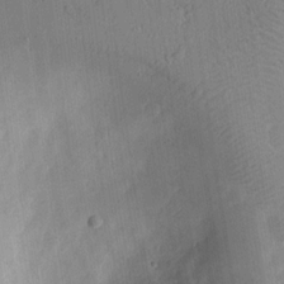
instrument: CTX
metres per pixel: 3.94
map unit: lAvf
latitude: 8.8191
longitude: 169.3320
